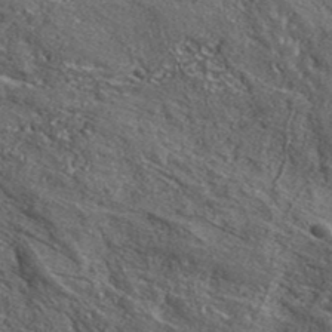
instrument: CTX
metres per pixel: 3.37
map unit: lHvf
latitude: 42.0822
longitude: -90.1011
